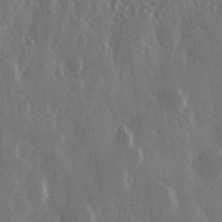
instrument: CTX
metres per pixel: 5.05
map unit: Hve
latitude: 28.0633
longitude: 149.0487
